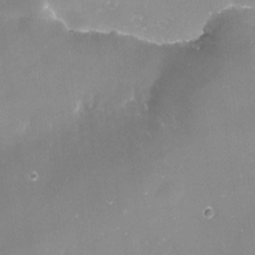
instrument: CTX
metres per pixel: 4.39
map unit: Nve
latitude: -17.6722
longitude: -59.6505
